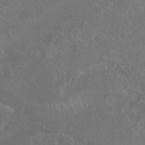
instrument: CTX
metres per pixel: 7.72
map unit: Nhu
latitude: 23.1970
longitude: -63.9906
